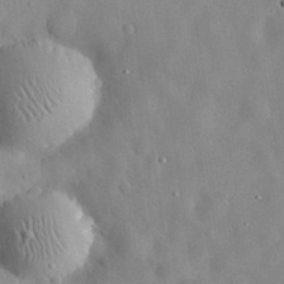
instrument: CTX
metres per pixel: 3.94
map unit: eHh
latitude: 29.7827
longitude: -74.3845
